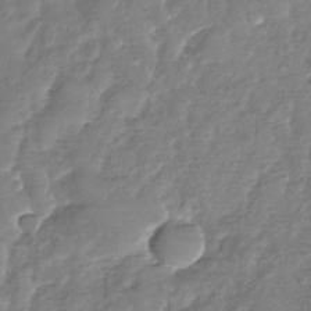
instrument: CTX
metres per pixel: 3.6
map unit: Nhu
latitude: -30.9164
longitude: -59.7450
